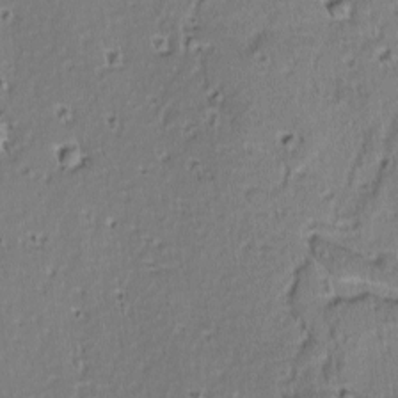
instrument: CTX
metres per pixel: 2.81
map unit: lAvf
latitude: -9.5777
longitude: -119.6316
